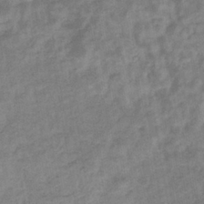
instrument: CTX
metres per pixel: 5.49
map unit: eHb
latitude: -35.4832
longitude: 77.4832
